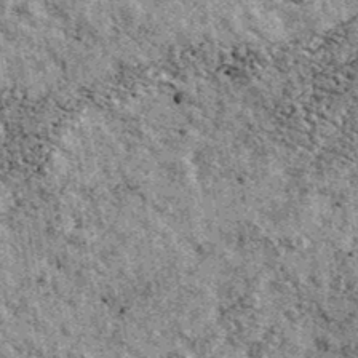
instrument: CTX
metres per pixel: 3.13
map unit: Ave
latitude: 40.3467
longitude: -107.5938
